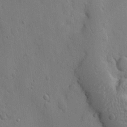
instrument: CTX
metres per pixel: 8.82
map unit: Nhu
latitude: 14.1956
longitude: -78.8569
